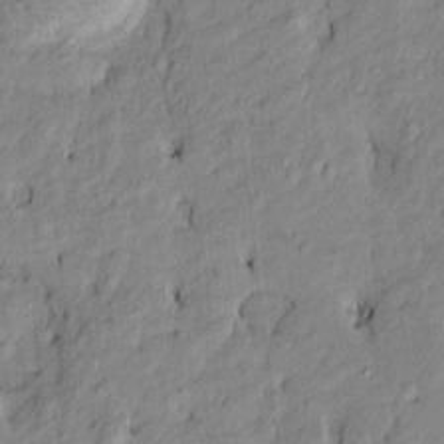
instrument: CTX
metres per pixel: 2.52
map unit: Htu
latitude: -9.5399
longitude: 177.0109
